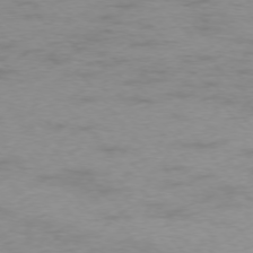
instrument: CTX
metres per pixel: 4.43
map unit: Ap
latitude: -76.1984
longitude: -83.8016
